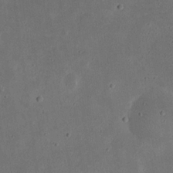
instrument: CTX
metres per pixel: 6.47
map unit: eHh
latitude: 24.4034
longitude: -70.5357
